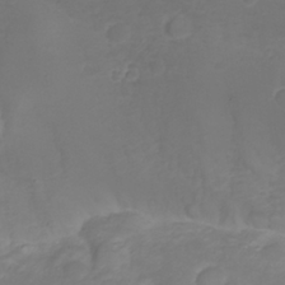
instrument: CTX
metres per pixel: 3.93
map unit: Nhu
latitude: 26.1578
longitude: -64.3278
